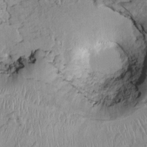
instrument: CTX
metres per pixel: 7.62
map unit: HNhu
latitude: 4.1956
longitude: -7.0269
